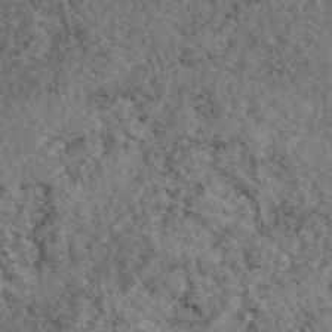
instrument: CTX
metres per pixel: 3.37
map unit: eAb
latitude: 45.6127
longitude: 113.2943
